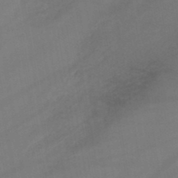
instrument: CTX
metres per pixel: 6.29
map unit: lHb
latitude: -45.4077
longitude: 77.2187
